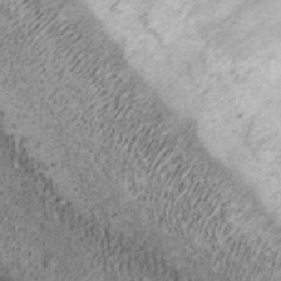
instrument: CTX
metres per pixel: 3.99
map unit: ANa
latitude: 39.8772
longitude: 17.5211
